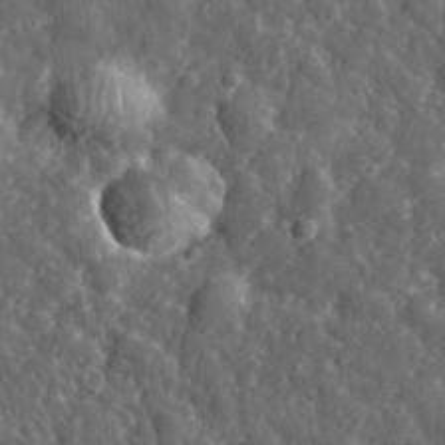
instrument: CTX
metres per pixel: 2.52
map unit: eHh
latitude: 35.0080
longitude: -79.8961
